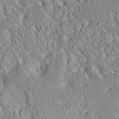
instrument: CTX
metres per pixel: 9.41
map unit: Ave
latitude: 15.5183
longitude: -140.4978
